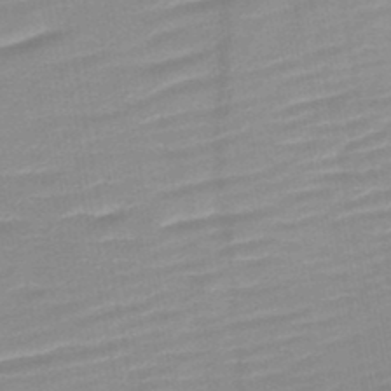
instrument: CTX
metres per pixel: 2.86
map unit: HNb
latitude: -46.7463
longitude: -48.3467
